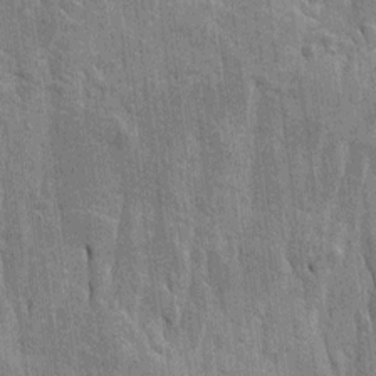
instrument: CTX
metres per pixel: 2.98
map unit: Htu
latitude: -4.9163
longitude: 152.5384
